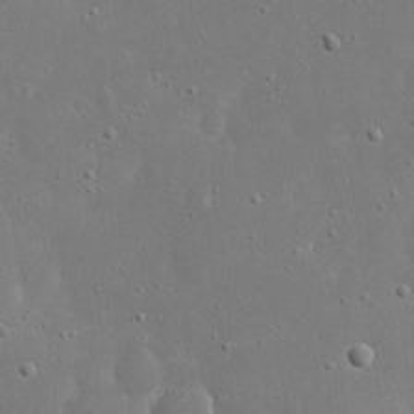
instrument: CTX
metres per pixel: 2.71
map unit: eHh
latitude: 17.1592
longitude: -71.4426
